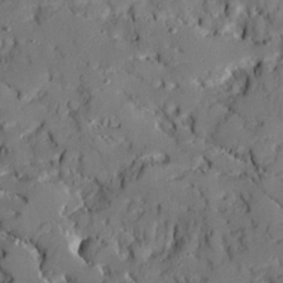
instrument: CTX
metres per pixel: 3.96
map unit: Ave
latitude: 18.9324
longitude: -128.8947
